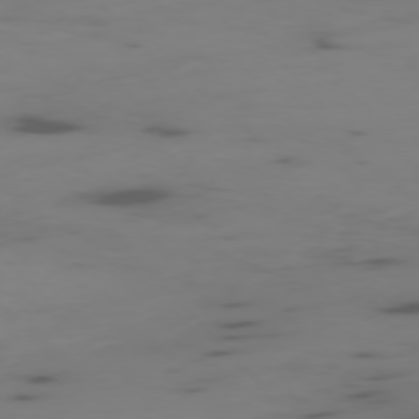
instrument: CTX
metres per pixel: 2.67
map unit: Ap
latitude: -76.7463
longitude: -66.2333
